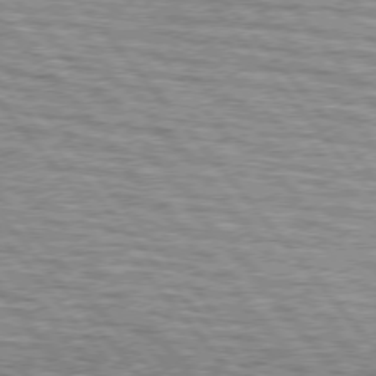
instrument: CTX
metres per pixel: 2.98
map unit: lApd
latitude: 75.4049
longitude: -76.6490
